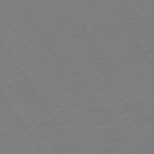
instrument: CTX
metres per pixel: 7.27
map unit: Ap
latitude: -74.2551
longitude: -71.1970
